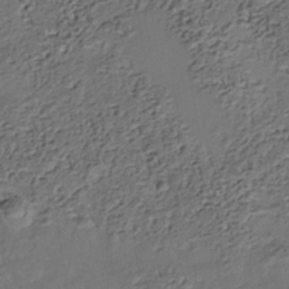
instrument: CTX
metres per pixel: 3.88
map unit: Nhe
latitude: -36.6518
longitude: -89.6694
